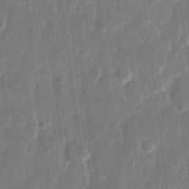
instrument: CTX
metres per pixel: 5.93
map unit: eHh
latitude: 11.6883
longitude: -70.6679
